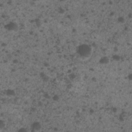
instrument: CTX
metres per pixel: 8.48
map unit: Nhu
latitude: 2.6112
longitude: -15.4427
